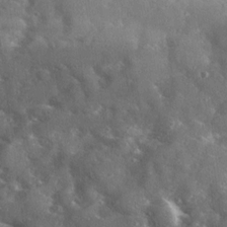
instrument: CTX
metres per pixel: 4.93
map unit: Ave
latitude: 18.5923
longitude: -130.2523
